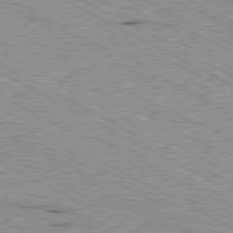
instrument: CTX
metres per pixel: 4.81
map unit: Ap
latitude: -80.6519
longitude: -52.8191
